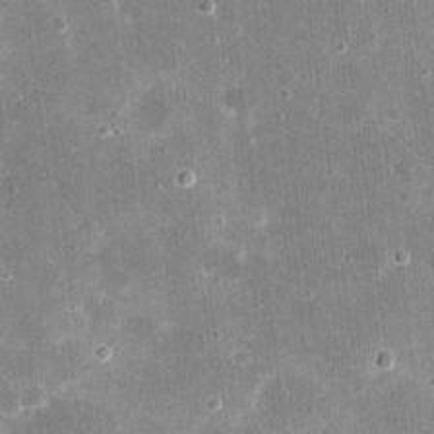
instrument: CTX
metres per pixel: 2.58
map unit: eHh
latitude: 21.0459
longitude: -67.9150
